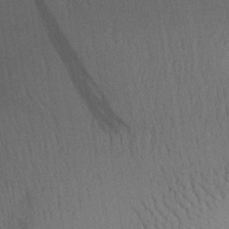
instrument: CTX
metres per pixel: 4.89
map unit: Aa
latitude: 30.0444
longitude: -144.1200
